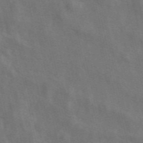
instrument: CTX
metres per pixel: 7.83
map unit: ANa
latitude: 49.6883
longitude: -79.6127
